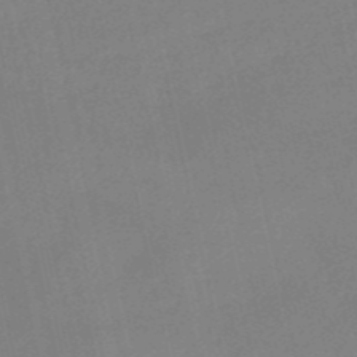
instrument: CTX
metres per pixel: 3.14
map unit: HNb
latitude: -52.9163
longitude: -49.5938
